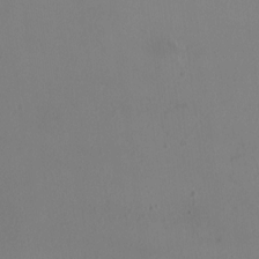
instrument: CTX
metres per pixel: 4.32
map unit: HNhu
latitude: 2.4979
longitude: 6.8597
